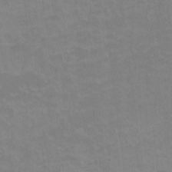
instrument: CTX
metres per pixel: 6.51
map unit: HNhu
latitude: -1.0865
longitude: -3.9717
